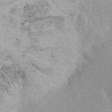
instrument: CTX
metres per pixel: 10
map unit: Htu
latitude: -0.8975
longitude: -74.8002
